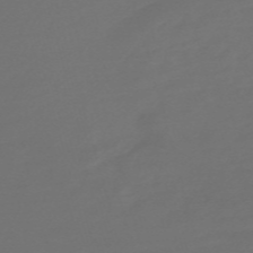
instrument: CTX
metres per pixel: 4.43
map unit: Nve
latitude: -58.6518
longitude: 56.7274
